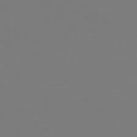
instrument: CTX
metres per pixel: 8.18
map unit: Hpe
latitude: 77.1025
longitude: -171.7638
